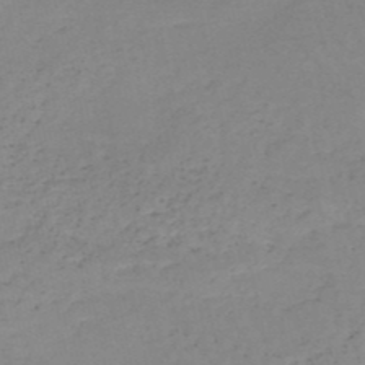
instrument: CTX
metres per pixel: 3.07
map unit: HNb
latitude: -50.7841
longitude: -53.8772
